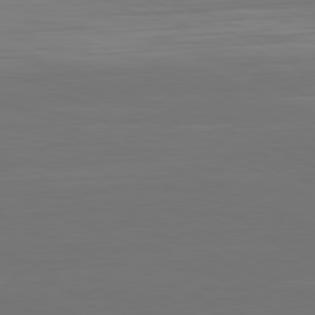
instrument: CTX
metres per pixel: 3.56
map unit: Hpe
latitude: -81.7856
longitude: 21.0864
